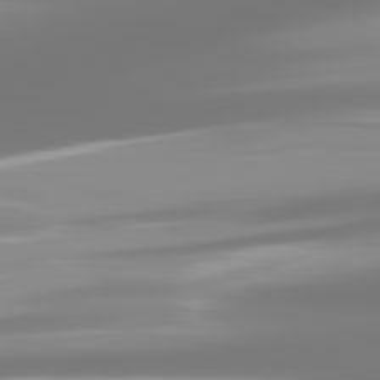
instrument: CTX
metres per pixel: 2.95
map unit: lApd
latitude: 81.8772
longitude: -166.3278
